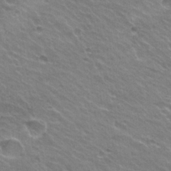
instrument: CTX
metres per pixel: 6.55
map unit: Hto
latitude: 24.1388
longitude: -31.3293
